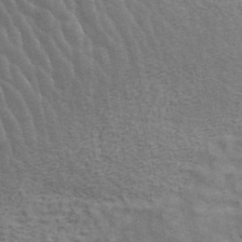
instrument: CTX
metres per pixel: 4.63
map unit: ANa
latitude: 42.6113
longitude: 17.6533
